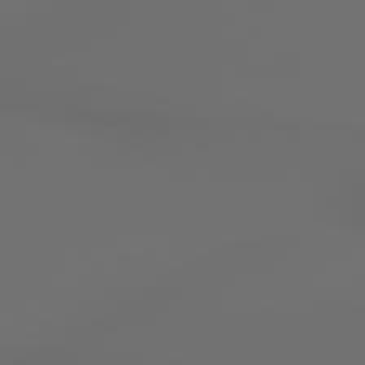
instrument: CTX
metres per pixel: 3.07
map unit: lApd
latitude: 79.5371
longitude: 176.5007
